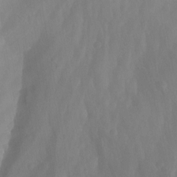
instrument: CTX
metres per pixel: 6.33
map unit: Nhu
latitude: -13.4832
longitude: -65.4994
